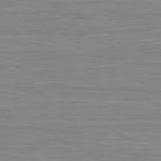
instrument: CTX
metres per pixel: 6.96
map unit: lApd
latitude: 80.8380
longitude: 171.5399
